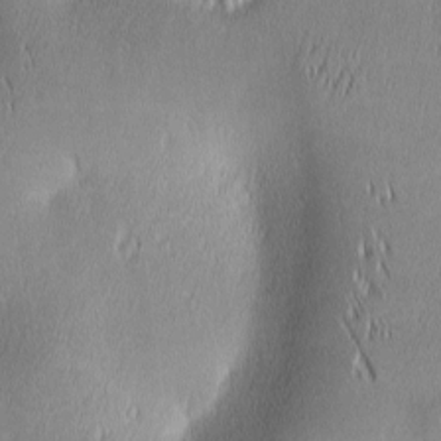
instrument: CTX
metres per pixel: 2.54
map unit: lAa
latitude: 1.7827
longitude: -117.3293
